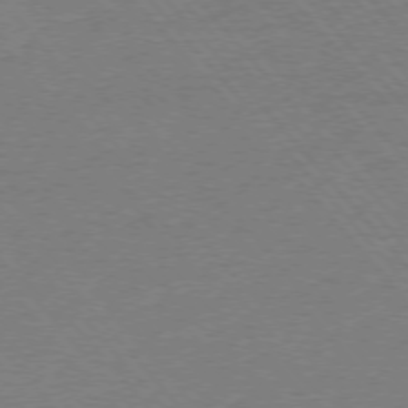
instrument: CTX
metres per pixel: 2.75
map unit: Ap
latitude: -76.5574
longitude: -95.8961
